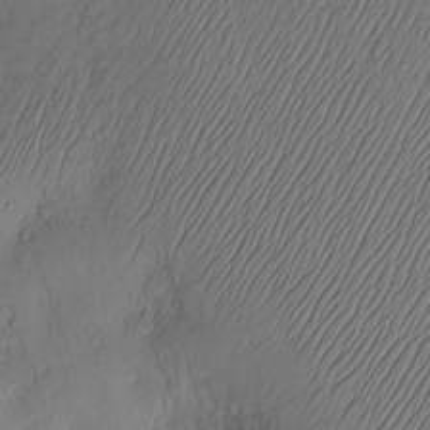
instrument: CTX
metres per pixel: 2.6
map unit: Hve
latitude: -10.6141
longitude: 173.5399
